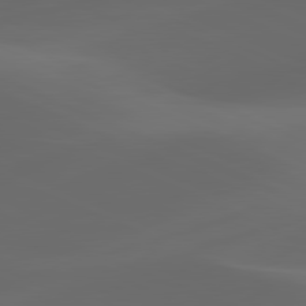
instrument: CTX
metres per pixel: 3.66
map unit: lApd
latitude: 81.0269
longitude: -83.2348
